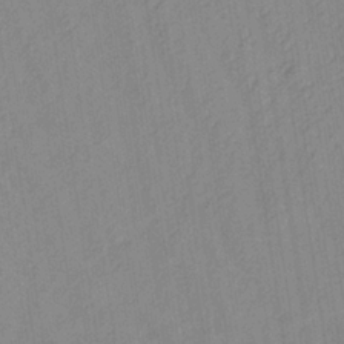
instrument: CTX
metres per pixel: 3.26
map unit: lHb
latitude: -35.5399
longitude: 71.8989
